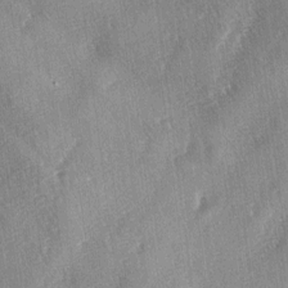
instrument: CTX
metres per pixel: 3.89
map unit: lAa
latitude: -4.3306
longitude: -126.4412
